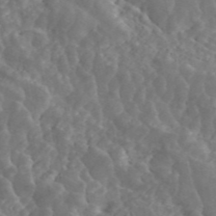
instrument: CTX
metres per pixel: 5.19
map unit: ANa
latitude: 45.8394
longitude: 23.2943
